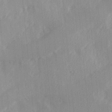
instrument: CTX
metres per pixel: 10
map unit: Hve
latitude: 31.2537
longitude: 148.9542
